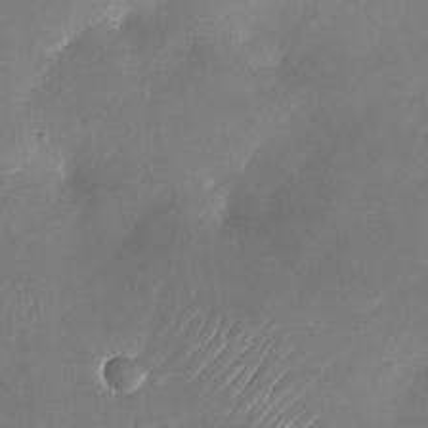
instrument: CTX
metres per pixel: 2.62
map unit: Nhu
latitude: -26.3495
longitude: -72.8569
